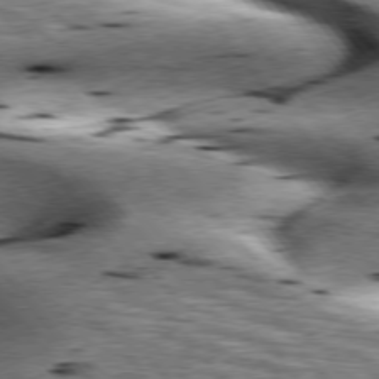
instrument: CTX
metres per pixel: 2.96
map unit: lApd
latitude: 76.5734
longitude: -60.5545
